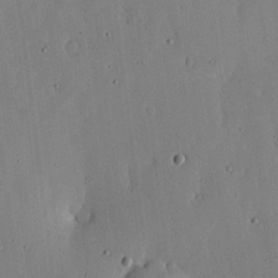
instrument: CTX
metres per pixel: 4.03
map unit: lHvf
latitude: 18.7813
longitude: -114.2144
